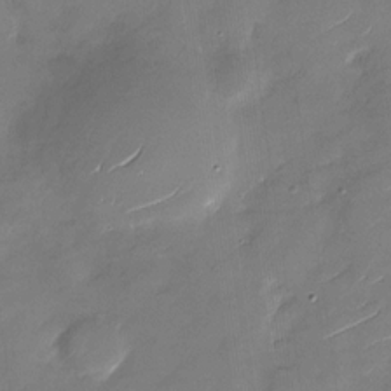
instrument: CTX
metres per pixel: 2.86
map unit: Nhu
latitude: -28.5763
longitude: -73.2915
